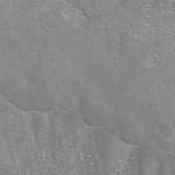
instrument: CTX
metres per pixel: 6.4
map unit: eAb
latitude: 42.1578
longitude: 105.8611
